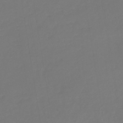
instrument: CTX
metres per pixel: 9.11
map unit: lHb
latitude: -39.0487
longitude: 68.3873
